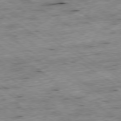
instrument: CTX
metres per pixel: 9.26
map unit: Hpe
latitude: -79.0864
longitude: -21.1026
